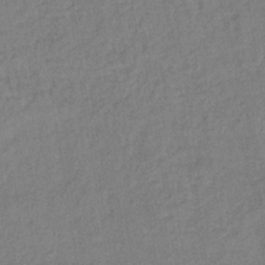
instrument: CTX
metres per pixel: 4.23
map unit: lHb
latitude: -38.1606
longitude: 63.1053
